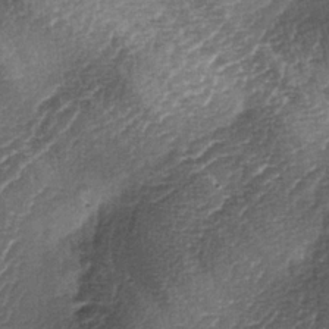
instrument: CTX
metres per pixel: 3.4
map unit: lAa
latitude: -4.4251
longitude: -128.4412
